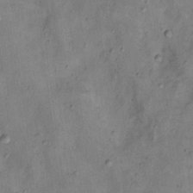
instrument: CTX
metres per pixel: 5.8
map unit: Nhu
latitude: 11.4238
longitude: -28.5923
